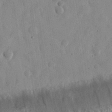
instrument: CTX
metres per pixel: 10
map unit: eHh
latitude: 30.7625
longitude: -75.8205
